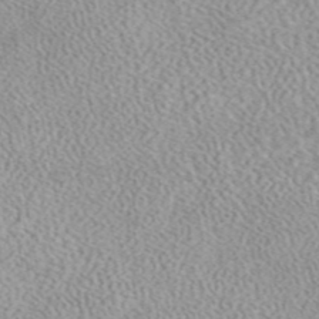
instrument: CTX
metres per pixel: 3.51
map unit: eAb
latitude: 44.2144
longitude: 109.3132
